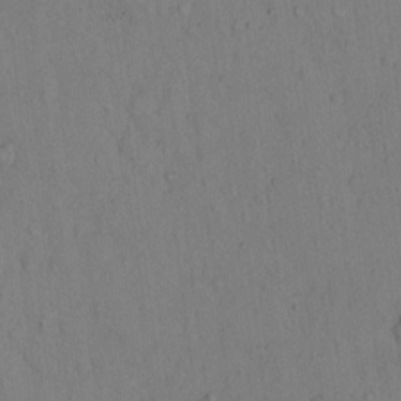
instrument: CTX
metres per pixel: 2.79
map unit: Hto
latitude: 13.0459
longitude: -56.6301
